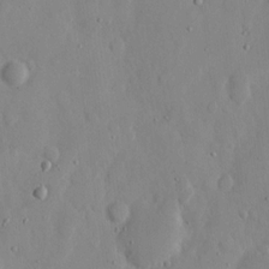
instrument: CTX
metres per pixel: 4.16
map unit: eHh
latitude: 12.4034
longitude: -69.4993
